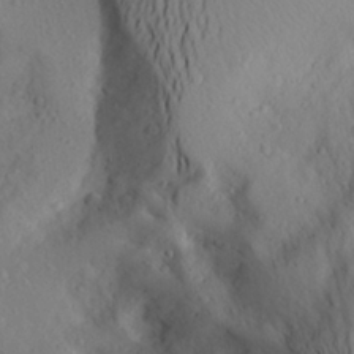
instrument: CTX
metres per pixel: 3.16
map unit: Aa
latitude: 24.5356
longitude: -147.5183
